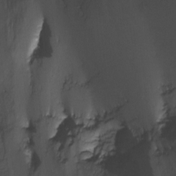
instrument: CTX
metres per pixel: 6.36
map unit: Nhu
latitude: -7.4265
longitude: -40.6490
